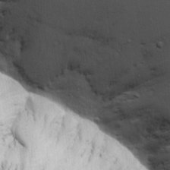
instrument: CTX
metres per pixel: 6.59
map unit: Aa
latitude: 18.2144
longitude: -141.6316
